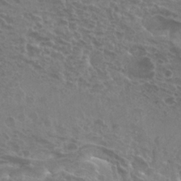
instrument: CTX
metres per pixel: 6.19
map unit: Hto
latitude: 23.4993
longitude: -40.2144
